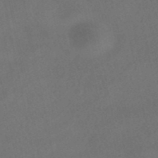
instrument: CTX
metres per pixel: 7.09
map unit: HNhu
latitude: -40.0094
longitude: 103.5021
